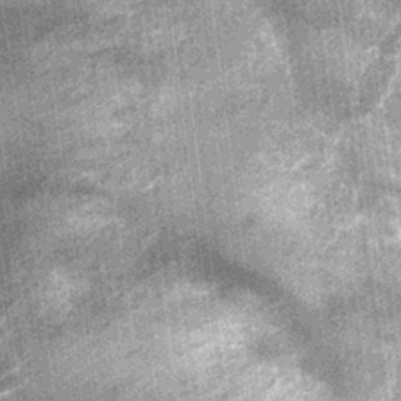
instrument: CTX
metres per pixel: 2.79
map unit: Nhu
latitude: -13.0675
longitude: -22.1578
